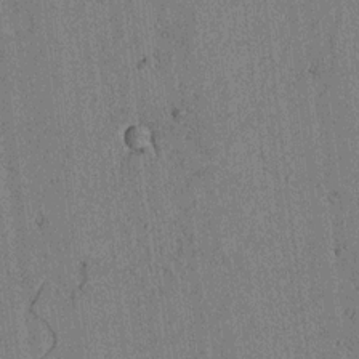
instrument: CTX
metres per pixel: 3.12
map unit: lAvf
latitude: 6.1200
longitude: 169.3320
